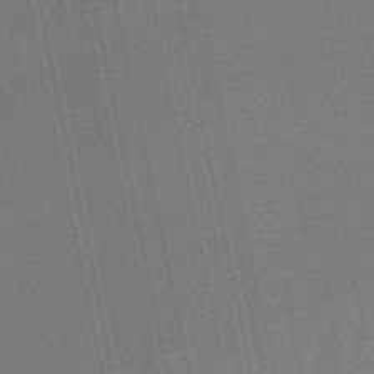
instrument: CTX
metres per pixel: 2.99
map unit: eHb
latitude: -50.9920
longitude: 70.9164
